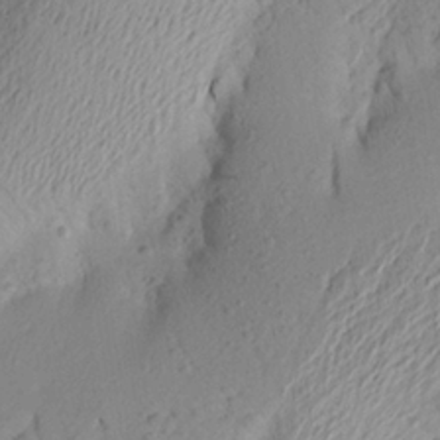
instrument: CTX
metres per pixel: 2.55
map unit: Aa
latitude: 23.2537
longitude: -149.1781
